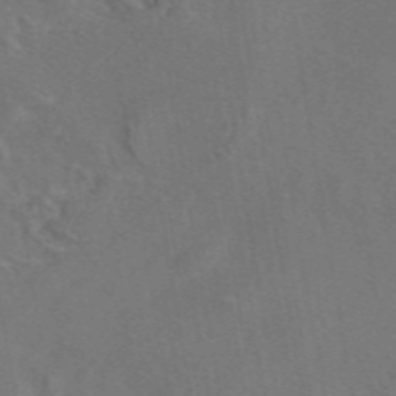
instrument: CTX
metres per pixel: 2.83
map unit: eAb
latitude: 46.9514
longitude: 109.3699
